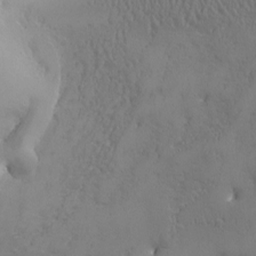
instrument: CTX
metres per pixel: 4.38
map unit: Ave
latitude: -7.5210
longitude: -119.2915
